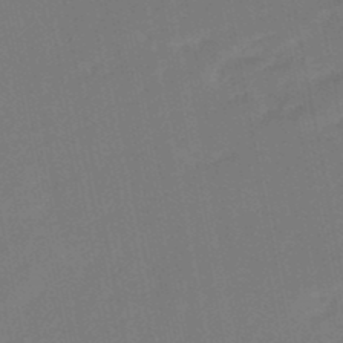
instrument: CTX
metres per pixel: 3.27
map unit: eHb
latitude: -47.9556
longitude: 88.5385
